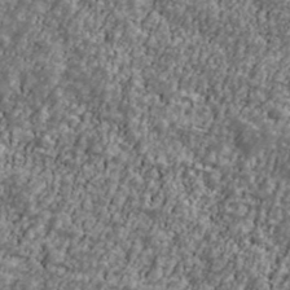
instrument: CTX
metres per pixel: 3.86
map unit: Ave
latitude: 41.5371
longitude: -111.2537
